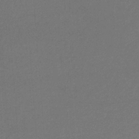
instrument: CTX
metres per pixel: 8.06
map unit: eHb
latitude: -32.4062
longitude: 69.5588
